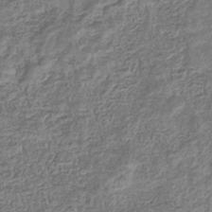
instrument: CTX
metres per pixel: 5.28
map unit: eHb
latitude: -35.8422
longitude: 80.5385
